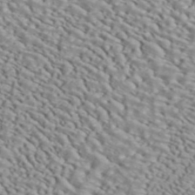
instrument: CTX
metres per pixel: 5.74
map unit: ANa
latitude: 45.0270
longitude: 37.3887
